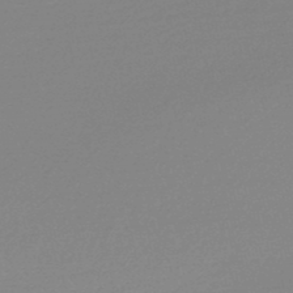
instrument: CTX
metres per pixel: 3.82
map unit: lHb
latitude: -48.5196
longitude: 65.5210
